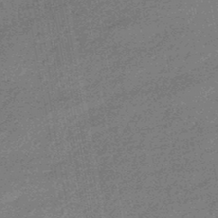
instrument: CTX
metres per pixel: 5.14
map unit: eHb
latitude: -45.2376
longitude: 88.6329
